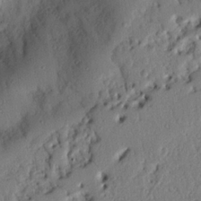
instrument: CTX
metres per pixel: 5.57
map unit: Nhu
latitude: 21.3293
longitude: -77.1025
